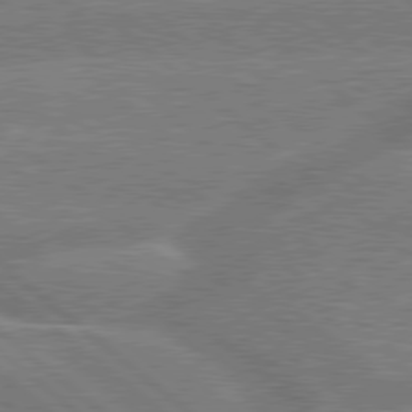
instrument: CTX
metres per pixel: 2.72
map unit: Hpe
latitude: 78.9892
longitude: -152.4223
